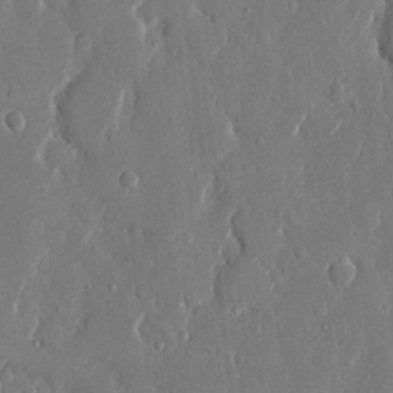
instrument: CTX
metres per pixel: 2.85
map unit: eHh
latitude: 13.4427
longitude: -70.1956
